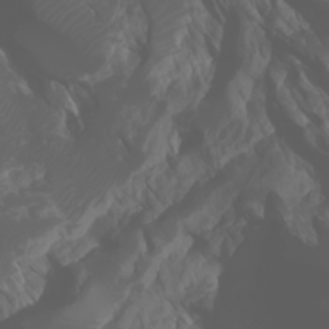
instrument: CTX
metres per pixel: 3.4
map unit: Htu
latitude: -1.3510
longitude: -76.1577
